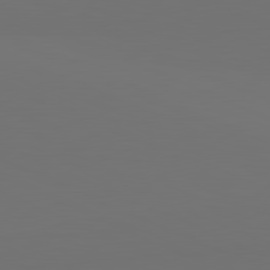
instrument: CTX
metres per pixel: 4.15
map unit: lApd
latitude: 81.5371
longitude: 147.4643
